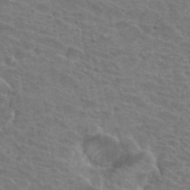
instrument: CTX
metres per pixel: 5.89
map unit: Hto
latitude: 33.4426
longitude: -41.6693
